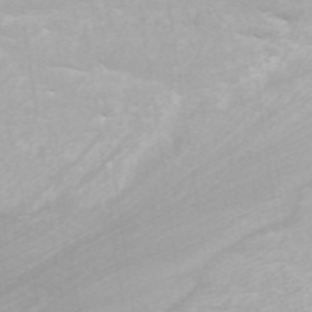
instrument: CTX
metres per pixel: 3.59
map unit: ANa
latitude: 45.0080
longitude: 29.2187
